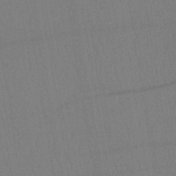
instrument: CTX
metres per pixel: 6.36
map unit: lHb
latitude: -42.1038
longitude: 67.8233
